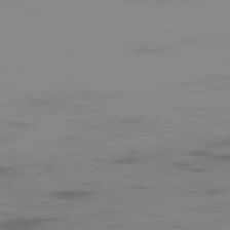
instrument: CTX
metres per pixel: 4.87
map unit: Ap
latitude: -81.0865
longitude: -62.7436
